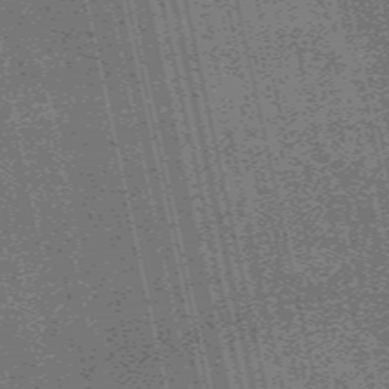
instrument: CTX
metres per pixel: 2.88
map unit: eAb
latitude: 51.3481
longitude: 110.4251
